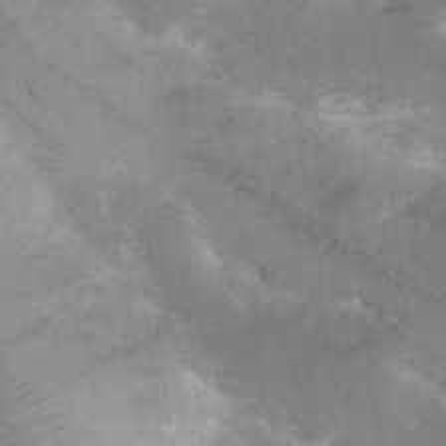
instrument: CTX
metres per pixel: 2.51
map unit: Ht
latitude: 7.0269
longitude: -30.4601
